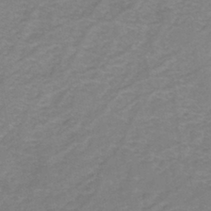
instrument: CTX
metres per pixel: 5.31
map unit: eHh
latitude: -44.8975
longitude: -30.5924
